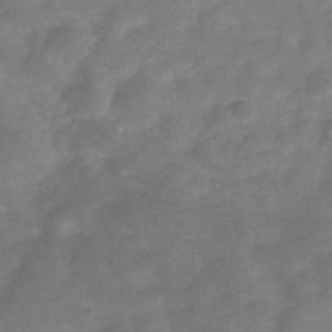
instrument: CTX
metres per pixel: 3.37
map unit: Hve
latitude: -32.3118
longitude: 89.3698
